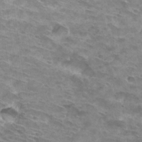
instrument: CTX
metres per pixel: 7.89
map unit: Hto
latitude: 32.8569
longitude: -41.8583
